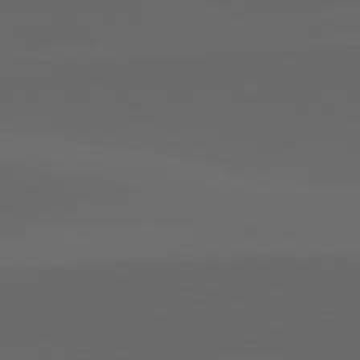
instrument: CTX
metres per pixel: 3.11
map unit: lApd
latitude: 80.0444
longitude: -94.5357
